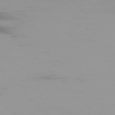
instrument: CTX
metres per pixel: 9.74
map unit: Ap
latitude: -77.5777
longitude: -72.6680
